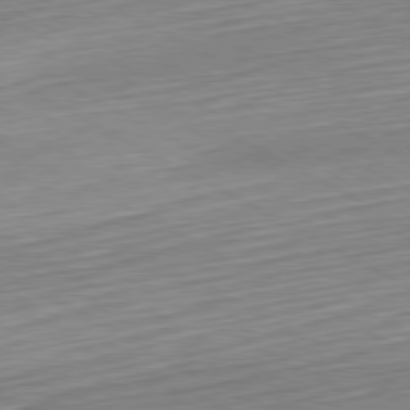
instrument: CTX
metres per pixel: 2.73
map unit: Hpe
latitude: -80.6141
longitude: 23.7478
